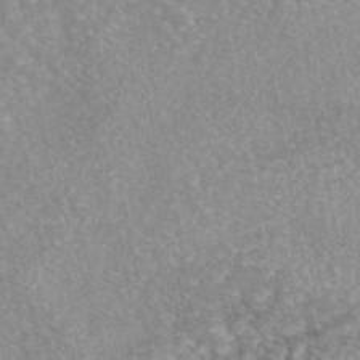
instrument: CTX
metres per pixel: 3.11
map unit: eAb
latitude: 45.3670
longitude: 104.9541
